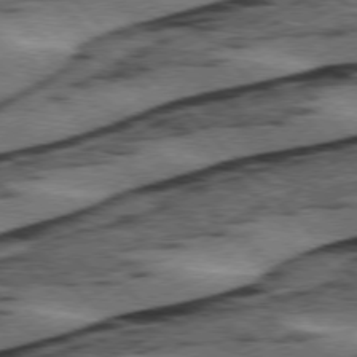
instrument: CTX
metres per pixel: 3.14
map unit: lApd
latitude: 75.8394
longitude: -78.9703
